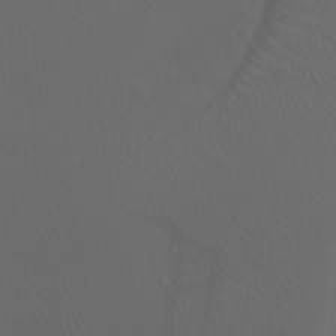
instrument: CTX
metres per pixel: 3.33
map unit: Htu
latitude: -7.3887
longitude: -73.3482
